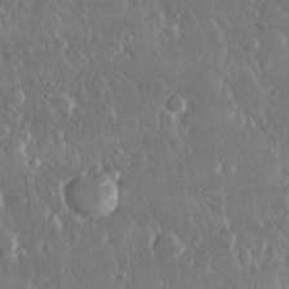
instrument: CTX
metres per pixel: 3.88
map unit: lHvf
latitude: 30.7247
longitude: -92.7246
